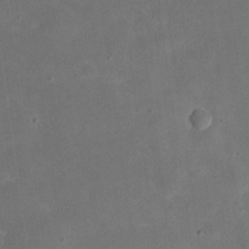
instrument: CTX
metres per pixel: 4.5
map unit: eHh
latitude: 24.6112
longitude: -67.9717
